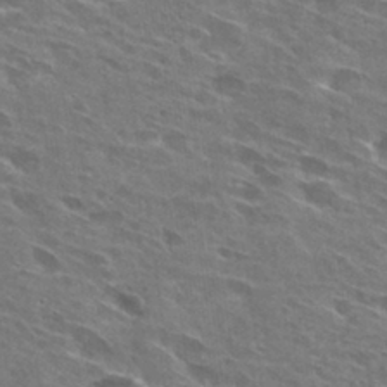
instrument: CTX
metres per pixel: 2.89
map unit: Hto
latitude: 29.6694
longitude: -44.7057
